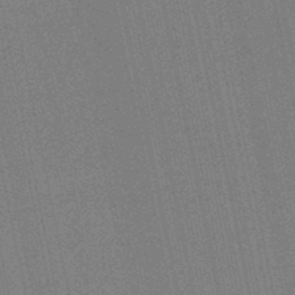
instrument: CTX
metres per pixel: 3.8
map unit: HNb
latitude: -49.2754
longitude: 59.8233
